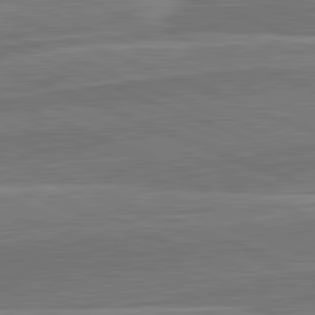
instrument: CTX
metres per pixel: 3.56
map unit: lApd
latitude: 82.4034
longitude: 141.7666
